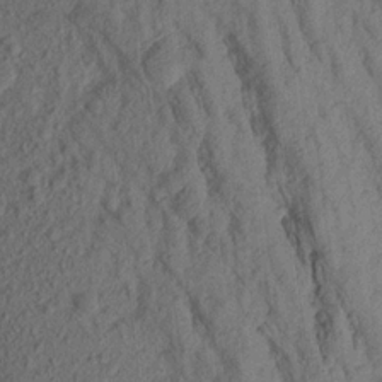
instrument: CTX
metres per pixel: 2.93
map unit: Aa
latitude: 17.0836
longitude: -146.3657
